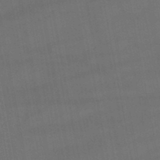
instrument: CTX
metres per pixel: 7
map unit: lHb
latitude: -47.4832
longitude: 73.5588
